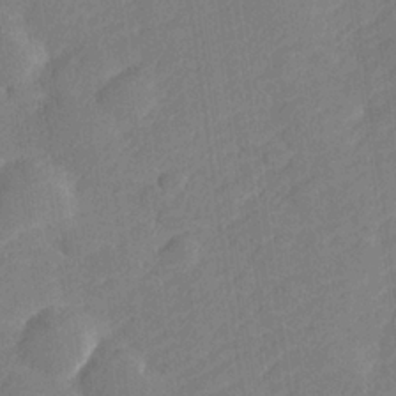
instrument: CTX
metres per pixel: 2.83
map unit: lHvf
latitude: 26.0822
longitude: 141.3510
